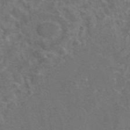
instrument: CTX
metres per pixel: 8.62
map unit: eAb
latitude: 46.5546
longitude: 109.7289
